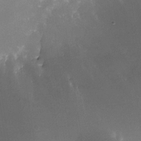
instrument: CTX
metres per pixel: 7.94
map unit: Nhe
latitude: -32.2362
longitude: -116.3278
